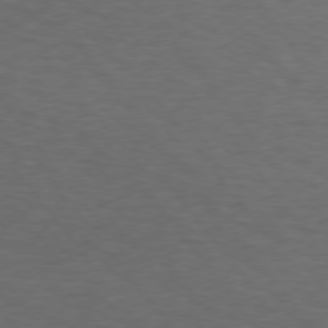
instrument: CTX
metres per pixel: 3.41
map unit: Hpe
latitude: 74.6868
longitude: -131.5749
